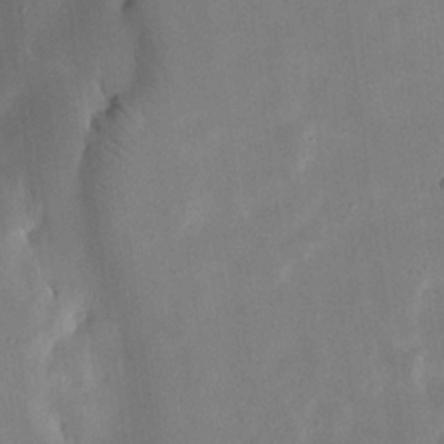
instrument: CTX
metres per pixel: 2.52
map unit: eHh
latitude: 20.6680
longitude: -70.3845
